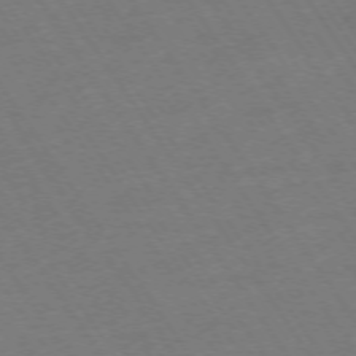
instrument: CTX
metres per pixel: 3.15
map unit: Ap
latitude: -73.7100
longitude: -71.1592
